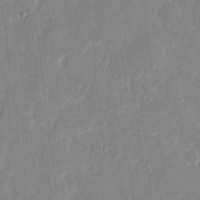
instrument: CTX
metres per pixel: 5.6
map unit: eHh
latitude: 7.4804
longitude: -69.4427
